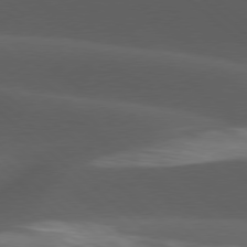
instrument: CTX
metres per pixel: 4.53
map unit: lApd
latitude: 77.7260
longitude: -54.9514
